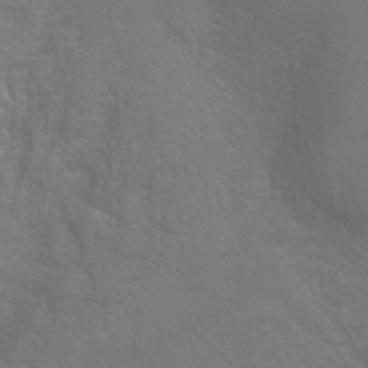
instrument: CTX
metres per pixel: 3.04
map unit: Ht
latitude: 1.2159
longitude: -32.9514
